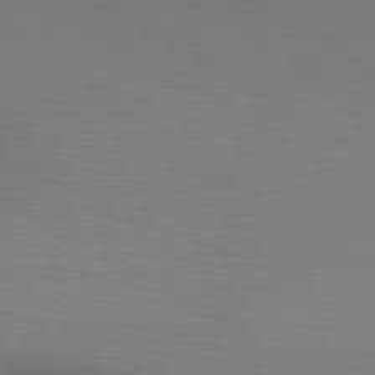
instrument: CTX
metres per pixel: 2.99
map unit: lApd
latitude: 80.2900
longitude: 137.3320
